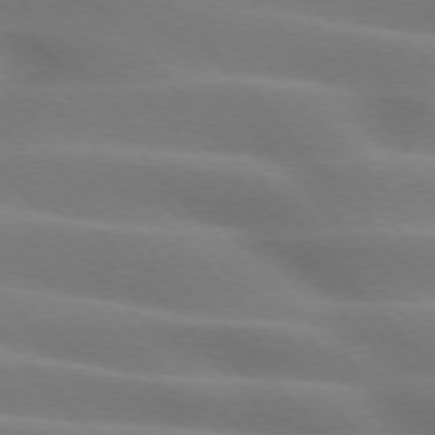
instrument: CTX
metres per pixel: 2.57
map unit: lApd
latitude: 74.3089
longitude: -61.0458
